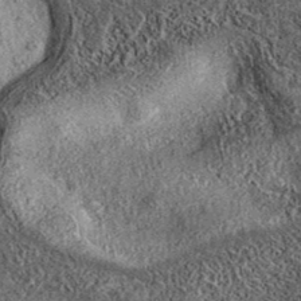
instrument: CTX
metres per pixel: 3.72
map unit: eAb
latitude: 37.0458
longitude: 108.1228
